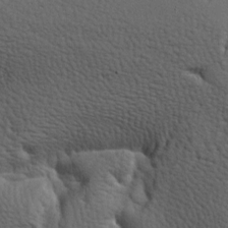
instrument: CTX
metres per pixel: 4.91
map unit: lAa
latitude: -6.9919
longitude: -125.2915
